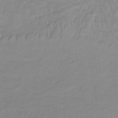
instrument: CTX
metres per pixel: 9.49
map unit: lHb
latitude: -34.2739
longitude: 70.2740
